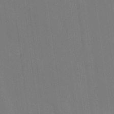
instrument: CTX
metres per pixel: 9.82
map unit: Ave
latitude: 15.5560
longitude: -130.2523
